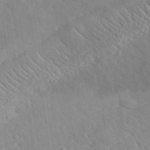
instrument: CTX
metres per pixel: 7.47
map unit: lHvf
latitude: 37.4427
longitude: -90.6113
